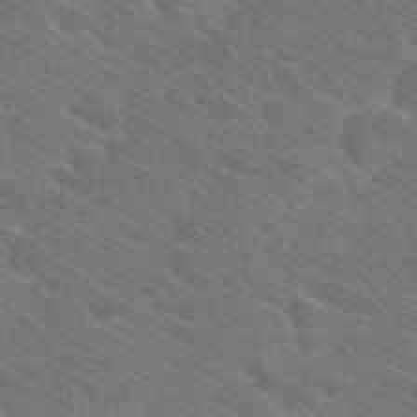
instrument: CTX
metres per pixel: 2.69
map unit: Hto
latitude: 23.7450
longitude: -39.5938
